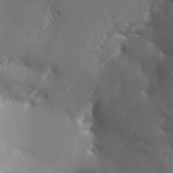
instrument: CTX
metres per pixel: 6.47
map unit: Aa
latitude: 13.4804
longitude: -143.3104
